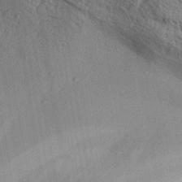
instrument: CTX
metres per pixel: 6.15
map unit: Aa
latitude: 31.0270
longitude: -136.6302
